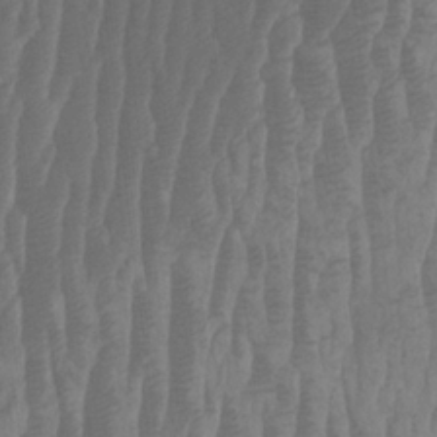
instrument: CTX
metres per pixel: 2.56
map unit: HNhu
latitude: -1.4644
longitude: 13.7667
